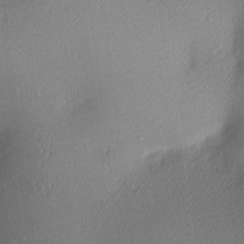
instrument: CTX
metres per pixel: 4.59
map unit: lAa
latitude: 3.1592
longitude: -117.2159
